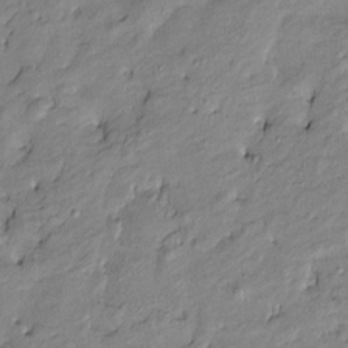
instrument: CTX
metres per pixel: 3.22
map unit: Htu
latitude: -9.4265
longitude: 176.9353
